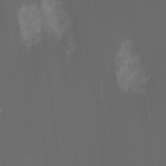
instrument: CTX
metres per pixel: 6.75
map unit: Hto
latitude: -6.6896
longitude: -49.5371
